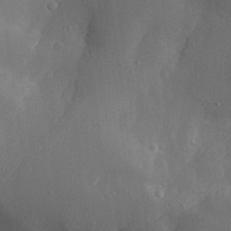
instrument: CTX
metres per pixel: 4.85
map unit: Aa
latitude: 26.1011
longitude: -128.1578
